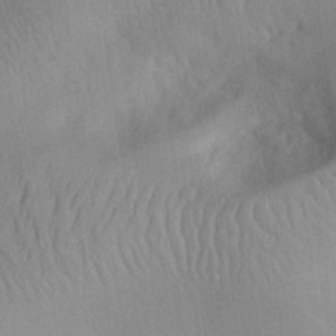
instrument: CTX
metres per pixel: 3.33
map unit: Aa
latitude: 30.4412
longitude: -144.4223
